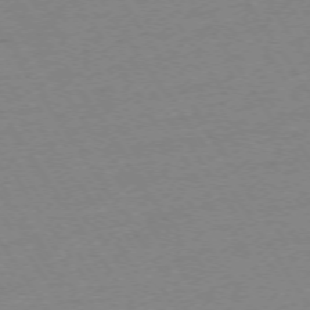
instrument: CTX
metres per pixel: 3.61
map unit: Ap
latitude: -73.7666
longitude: -83.5560
